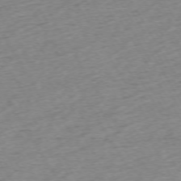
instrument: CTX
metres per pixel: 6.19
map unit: Ap
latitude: -73.0675
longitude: -69.2915
